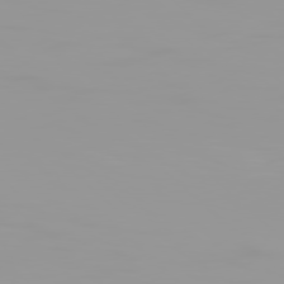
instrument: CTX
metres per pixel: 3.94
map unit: Hpe
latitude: 77.6316
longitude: -141.5182
